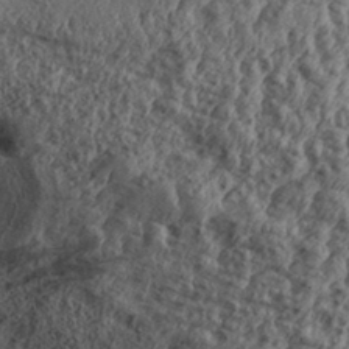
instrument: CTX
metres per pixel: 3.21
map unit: Aa
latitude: 32.1767
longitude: -134.2522
